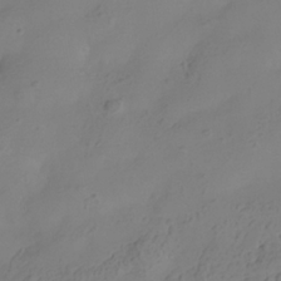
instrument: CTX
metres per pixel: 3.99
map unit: Hve
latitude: -32.6141
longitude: 93.4832
